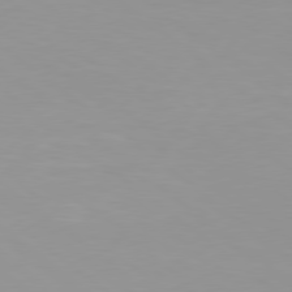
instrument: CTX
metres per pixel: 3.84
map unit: Hpe
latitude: 78.4412
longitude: -142.3467
